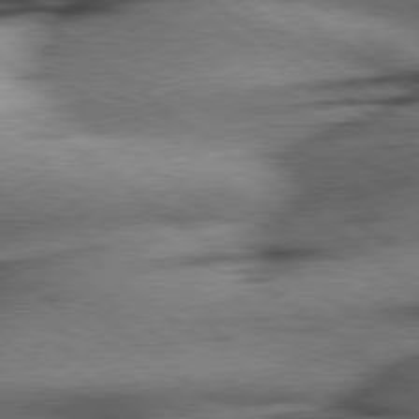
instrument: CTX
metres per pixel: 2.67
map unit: Hpe
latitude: 78.3845
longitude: -154.8947
